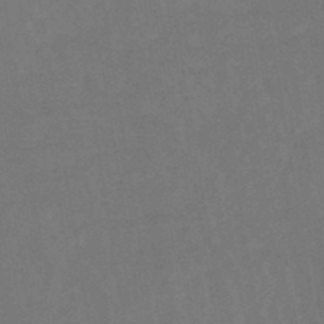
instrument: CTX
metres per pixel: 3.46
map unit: eHb
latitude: -49.7667
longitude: 84.4629
